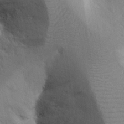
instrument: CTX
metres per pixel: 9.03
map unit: Nhu
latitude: 19.3103
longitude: -73.8773
